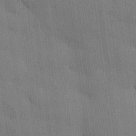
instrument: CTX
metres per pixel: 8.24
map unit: HNhu
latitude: 15.1215
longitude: 12.7841
